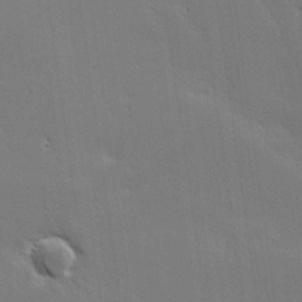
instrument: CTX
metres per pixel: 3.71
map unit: lHvf
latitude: 26.5735
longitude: 142.0283
